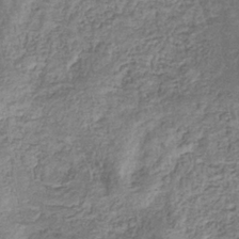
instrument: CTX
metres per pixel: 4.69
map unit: eHb
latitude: -33.4077
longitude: 76.1795
